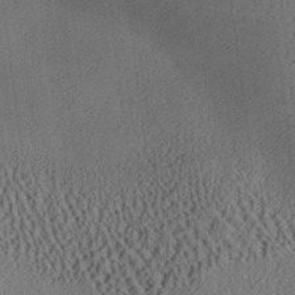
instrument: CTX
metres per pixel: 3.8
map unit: Aa
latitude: 26.0255
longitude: -134.8758
